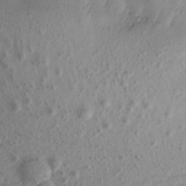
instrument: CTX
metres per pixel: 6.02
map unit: Aa
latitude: 18.8569
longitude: -144.6868
